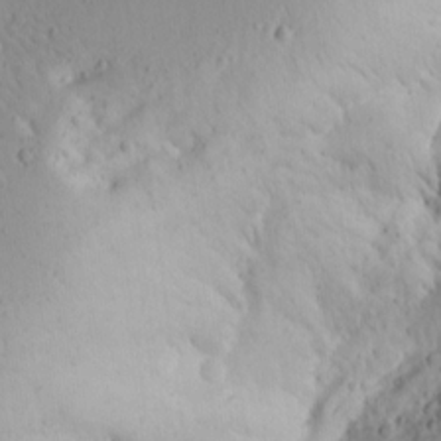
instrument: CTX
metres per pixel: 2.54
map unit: Aa
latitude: 15.0648
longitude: -140.7435
